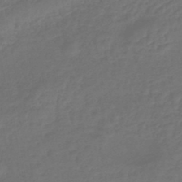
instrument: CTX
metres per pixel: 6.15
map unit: eHb
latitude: -43.4832
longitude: 81.6533
